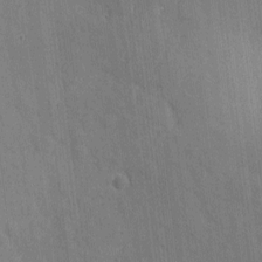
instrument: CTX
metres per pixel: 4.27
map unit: eHh
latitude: 3.8205
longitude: -72.5168
